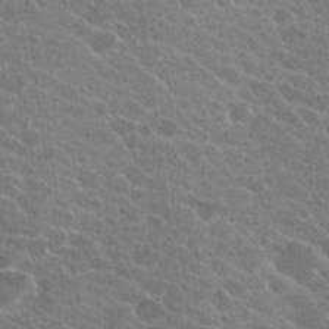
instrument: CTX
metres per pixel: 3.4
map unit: Hto
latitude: 22.4601
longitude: -38.7246
